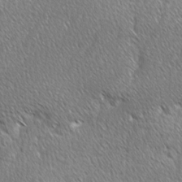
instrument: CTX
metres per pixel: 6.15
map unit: Ave
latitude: -1.2187
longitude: -114.6301
